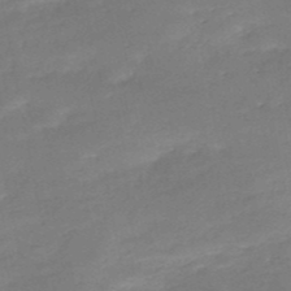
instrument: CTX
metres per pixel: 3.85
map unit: HNb
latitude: -50.8408
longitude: -39.1025
